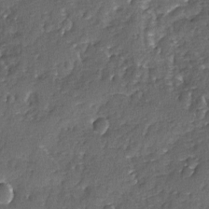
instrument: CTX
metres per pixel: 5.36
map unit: Ave
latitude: -7.5021
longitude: -117.9717
